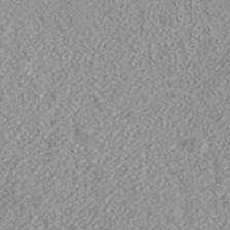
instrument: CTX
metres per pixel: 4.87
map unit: ANa
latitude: 37.7072
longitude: 16.1228
